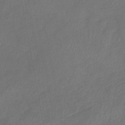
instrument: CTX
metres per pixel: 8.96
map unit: eHb
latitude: -38.9164
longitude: 76.9542
